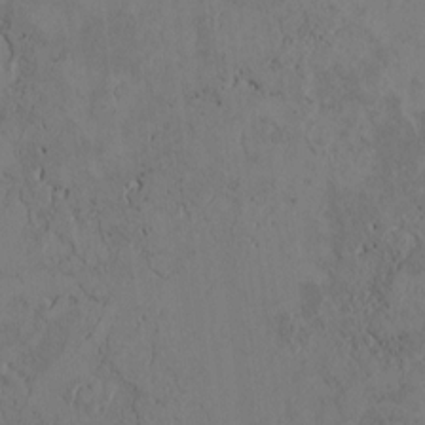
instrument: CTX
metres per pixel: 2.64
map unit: Htu
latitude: 2.6679
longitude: 148.3685
